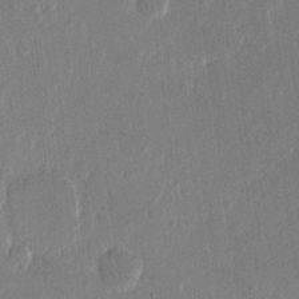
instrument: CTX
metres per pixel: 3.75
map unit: eHh
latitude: 14.7058
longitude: -70.2333
